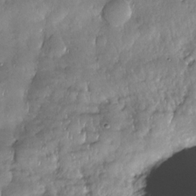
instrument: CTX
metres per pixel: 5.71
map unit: Nhe
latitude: -30.6896
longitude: -140.5734
